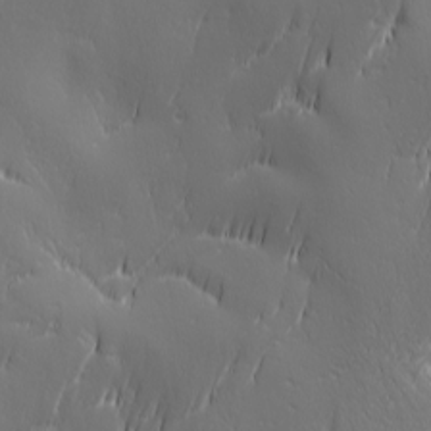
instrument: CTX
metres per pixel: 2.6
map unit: Ave
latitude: 2.3467
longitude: -113.2726
